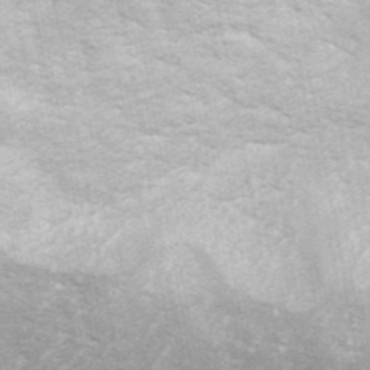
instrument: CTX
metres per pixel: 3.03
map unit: ANa
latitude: 45.2726
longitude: 30.5573
